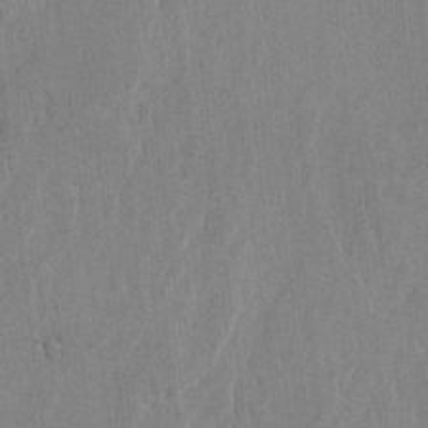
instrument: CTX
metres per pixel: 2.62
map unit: lAvf
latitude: -6.2739
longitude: -114.9324
